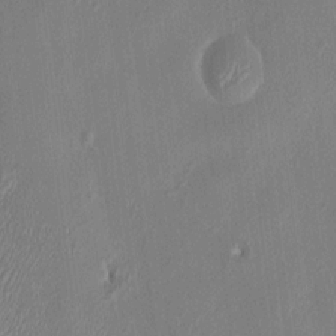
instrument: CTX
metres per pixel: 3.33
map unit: HNhu
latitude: 6.1200
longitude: -6.4601
